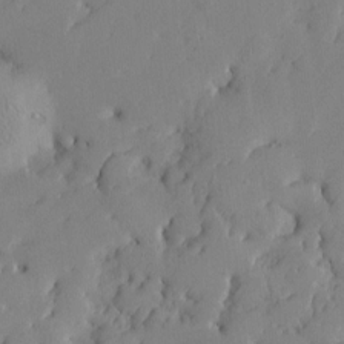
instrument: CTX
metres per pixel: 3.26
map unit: Htu
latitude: -8.0283
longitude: 175.9745
